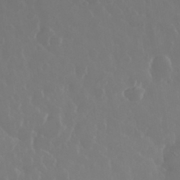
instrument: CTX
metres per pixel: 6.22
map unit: eHh
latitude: 33.5749
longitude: -59.4426
